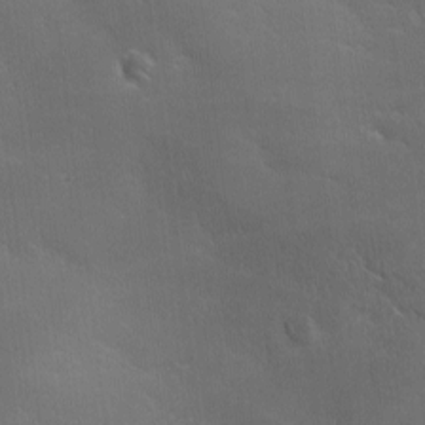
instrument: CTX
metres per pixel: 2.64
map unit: Ave
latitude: 1.4615
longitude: -113.6316
